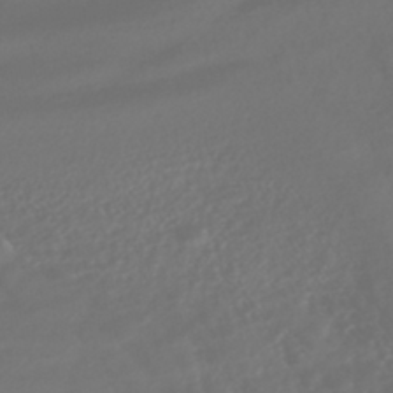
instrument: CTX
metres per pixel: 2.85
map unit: HNhu
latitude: -43.3887
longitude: 104.0661
